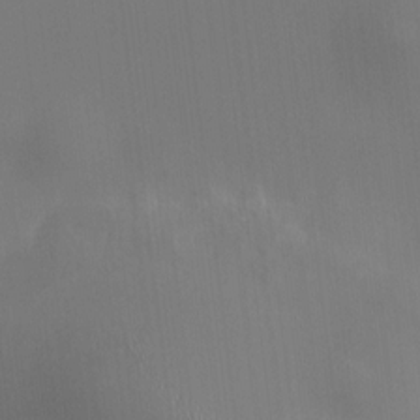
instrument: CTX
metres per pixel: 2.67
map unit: HNhu
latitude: 9.8395
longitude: 10.3873
